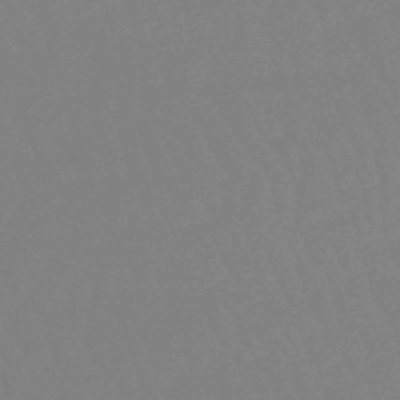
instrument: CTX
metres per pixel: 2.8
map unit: eHb
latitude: -49.0487
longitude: 85.6155
